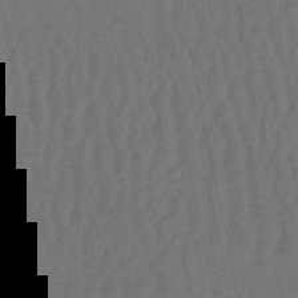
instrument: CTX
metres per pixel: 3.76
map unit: eHb
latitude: -50.6329
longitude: 72.9919
